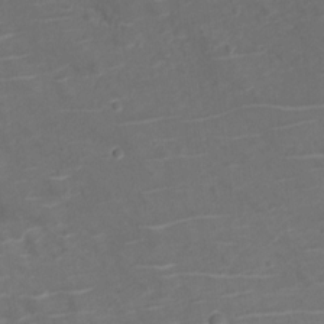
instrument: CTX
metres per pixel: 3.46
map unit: Nve
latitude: -20.2928
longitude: 104.2928
